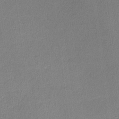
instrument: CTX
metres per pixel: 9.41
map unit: lHvf
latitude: -11.0298
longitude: -99.5371
